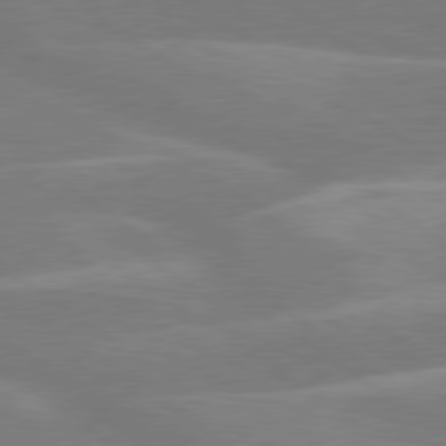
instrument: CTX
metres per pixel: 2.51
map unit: lApd
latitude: 79.5560
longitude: -121.9717
